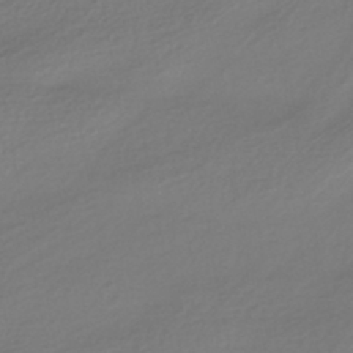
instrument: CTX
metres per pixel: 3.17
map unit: HNhu
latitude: -42.8596
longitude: 96.5574
